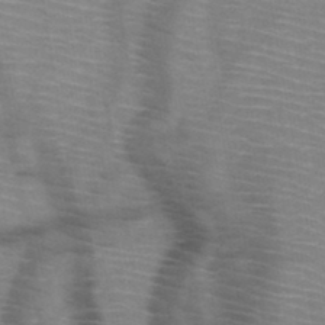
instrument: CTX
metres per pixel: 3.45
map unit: HNb
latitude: -47.3887
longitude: -45.0080
